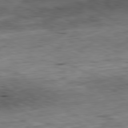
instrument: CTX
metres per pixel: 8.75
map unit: Ap
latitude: -81.1620
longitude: -70.6301
